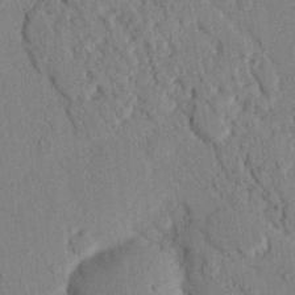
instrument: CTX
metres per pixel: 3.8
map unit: eHh
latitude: 25.3859
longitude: -80.2333
